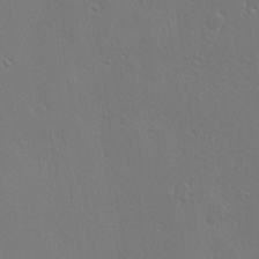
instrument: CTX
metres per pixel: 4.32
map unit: Hve
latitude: 23.3671
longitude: 145.8234
